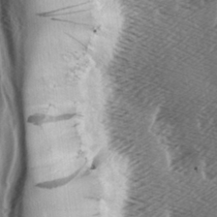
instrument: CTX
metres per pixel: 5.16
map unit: lAa
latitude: -6.5007
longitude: -123.8205
